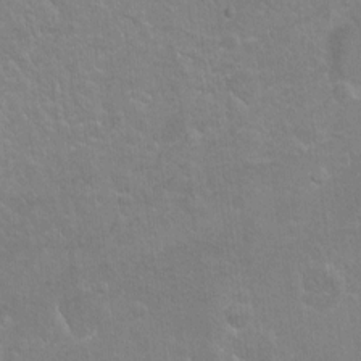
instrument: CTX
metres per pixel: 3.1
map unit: Ht
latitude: -7.1620
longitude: -36.6113
